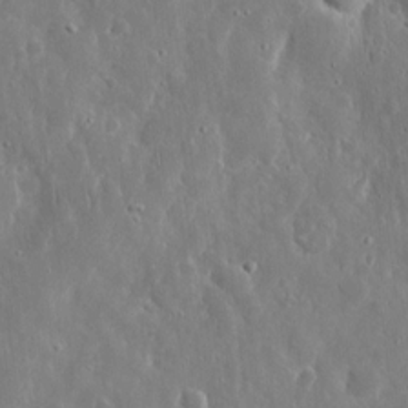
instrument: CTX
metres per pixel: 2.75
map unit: eHh
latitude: 12.0255
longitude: -73.1970
